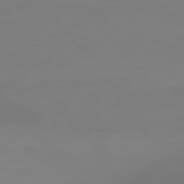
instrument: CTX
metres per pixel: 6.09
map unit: Hpe
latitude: 77.7071
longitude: -130.4034
